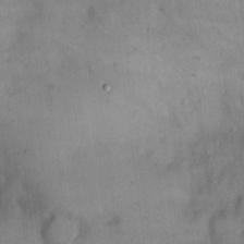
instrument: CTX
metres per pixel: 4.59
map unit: eHh
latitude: 13.9528
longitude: -62.7624
